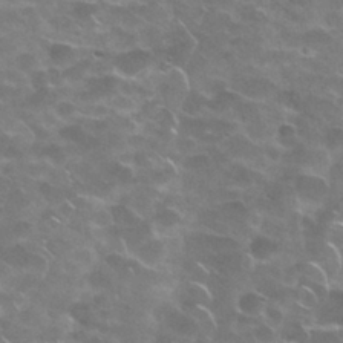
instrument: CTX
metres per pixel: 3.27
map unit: Nhu
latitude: 28.5168
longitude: -60.8569
